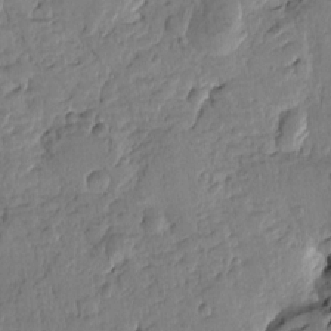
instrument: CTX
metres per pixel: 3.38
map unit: Htu
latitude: -0.5007
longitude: -176.8569
